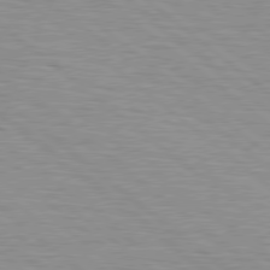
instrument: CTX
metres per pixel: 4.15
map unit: Hpe
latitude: 78.8380
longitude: -140.7246
